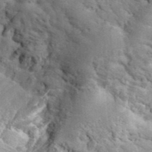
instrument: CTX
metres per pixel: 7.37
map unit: eHh
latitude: 36.4223
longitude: -66.9324
